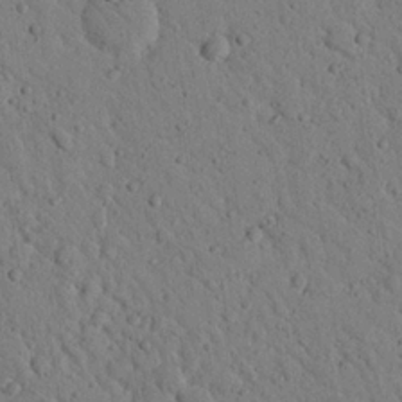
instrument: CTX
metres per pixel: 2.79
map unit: Nhu
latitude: 22.7624
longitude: -76.2900
